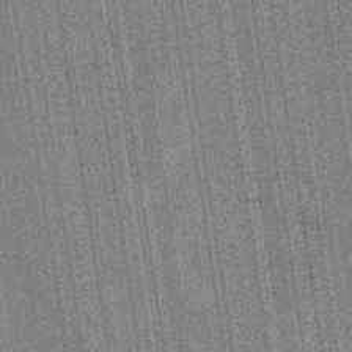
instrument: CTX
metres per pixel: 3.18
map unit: eHb
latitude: -40.3684
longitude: 82.5763
